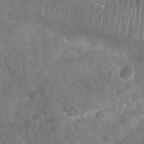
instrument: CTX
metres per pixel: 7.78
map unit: Nhu
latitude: 28.3089
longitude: -65.0080
